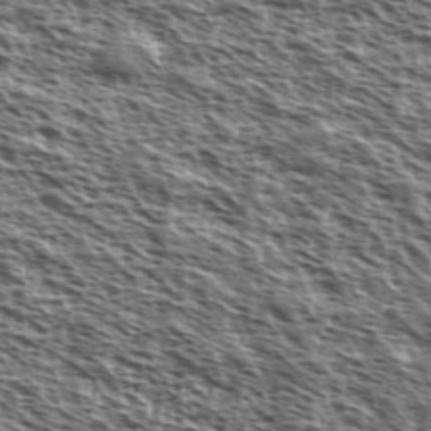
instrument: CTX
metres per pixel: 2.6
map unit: Ave
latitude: 38.4979
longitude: -110.9892
